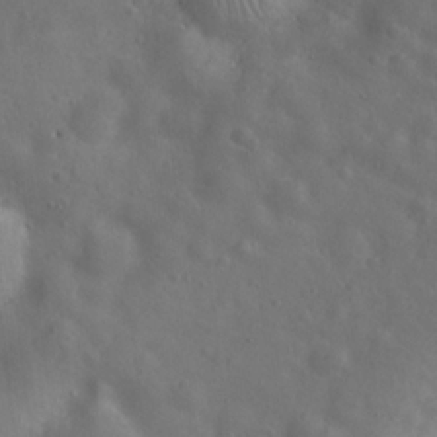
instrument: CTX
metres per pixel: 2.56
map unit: Hto
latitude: 18.0255
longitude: -53.7450
